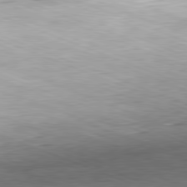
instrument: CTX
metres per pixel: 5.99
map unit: Hpe
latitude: -82.1606
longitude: 12.8597
